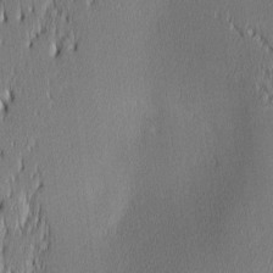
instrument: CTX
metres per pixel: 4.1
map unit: lAa
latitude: 2.1955
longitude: -117.6694
